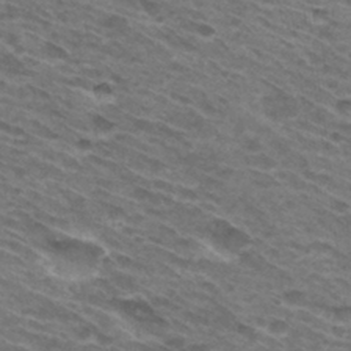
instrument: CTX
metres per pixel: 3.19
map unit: Hto
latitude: 31.3671
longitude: -46.1956
